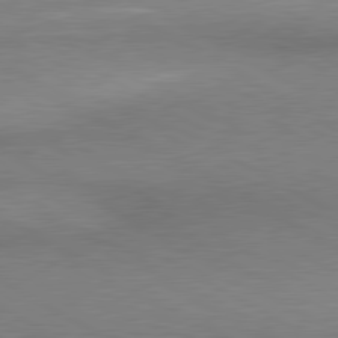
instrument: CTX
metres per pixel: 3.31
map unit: lApd
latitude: 80.3089
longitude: 165.8989
